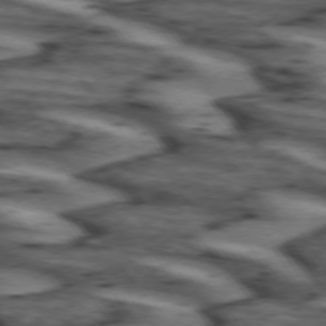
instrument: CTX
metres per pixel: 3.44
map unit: lApd
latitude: 74.1578
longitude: -72.2334
